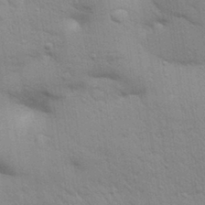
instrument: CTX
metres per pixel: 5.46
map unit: Aa
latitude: 32.1767
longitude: -146.2523
